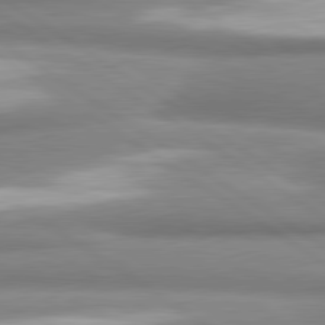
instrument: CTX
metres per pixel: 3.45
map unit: lApd
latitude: 80.7813
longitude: -177.6127
